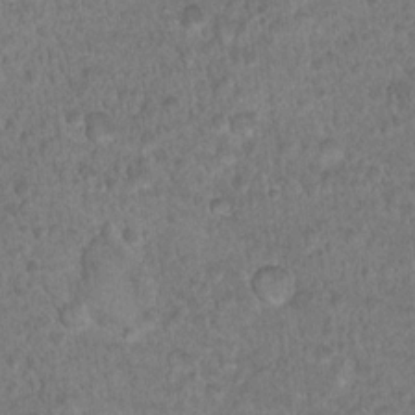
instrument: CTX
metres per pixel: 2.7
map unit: Hto
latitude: 17.1025
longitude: -34.7813
